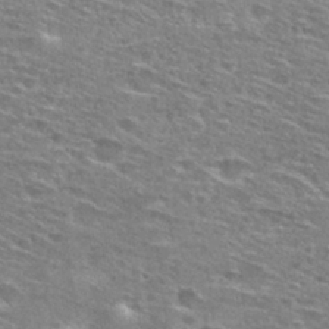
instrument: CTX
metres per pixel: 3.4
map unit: Hto
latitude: 28.3278
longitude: -47.0270
